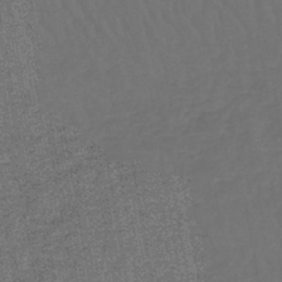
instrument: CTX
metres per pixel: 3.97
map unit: lHb
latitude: -43.2187
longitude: 65.5210
